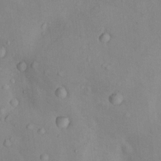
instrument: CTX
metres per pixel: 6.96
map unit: Nhu
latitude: 12.0822
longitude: -29.1592
